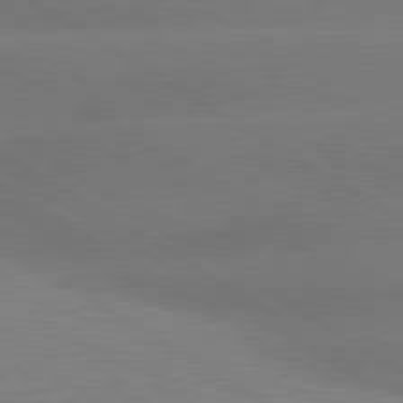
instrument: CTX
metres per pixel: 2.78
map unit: lApd
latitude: 80.3089
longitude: -148.8569
